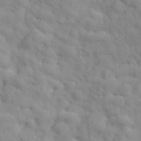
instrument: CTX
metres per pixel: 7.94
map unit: ANa
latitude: 38.5924
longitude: -92.2522
